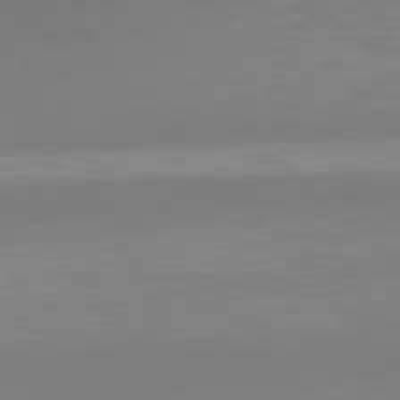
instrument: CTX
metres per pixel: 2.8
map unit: Hpe
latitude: 77.4993
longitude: -175.7828
